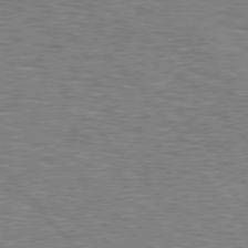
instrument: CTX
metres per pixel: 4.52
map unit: Hpe
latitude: 77.1025
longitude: -150.1389
